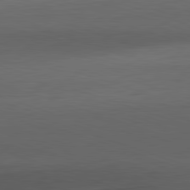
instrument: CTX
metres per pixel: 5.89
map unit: Hpe
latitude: -82.5763
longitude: 10.7085
